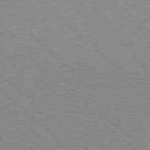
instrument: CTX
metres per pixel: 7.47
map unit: Hpe
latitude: 77.5371
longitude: -153.9339
